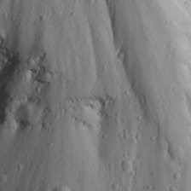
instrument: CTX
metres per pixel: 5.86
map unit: Ave
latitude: 22.8380
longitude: -135.3481
